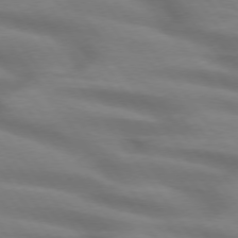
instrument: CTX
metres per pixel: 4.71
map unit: lApd
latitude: 74.7246
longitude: -59.6694
